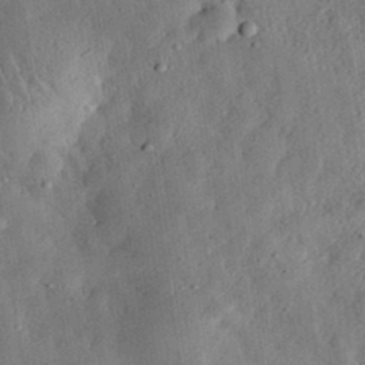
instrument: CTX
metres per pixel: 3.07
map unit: eHh
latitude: 32.8569
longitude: -76.2333
